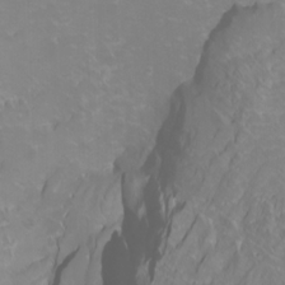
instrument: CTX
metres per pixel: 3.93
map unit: Nhu
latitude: -10.1606
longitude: -69.0647
